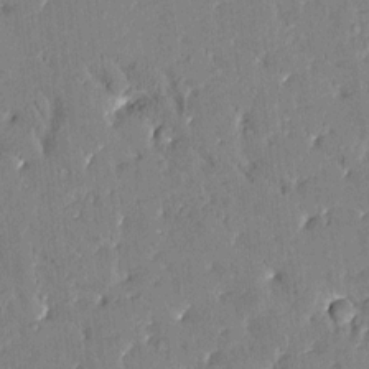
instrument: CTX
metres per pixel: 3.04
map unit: Htu
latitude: -2.2172
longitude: 174.8785
